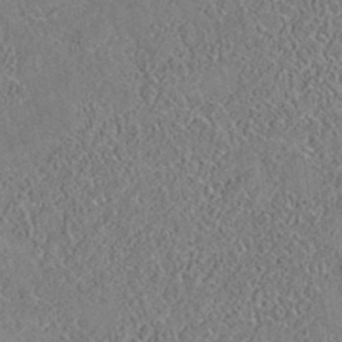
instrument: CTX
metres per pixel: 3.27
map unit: eAb
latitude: 35.1970
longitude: 108.3873
